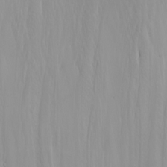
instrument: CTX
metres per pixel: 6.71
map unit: Nhu
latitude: -4.7652
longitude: -82.4223
